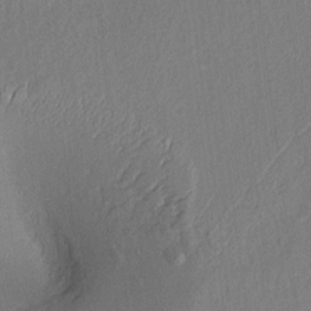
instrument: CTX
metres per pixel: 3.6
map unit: Aa
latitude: 9.1781
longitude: -131.2348
